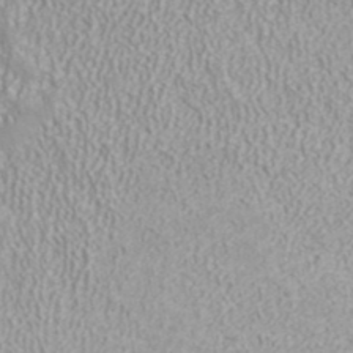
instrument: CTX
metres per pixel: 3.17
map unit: ANa
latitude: 40.3278
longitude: 24.5196
